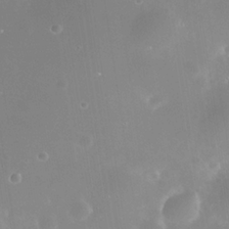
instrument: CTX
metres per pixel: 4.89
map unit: Nhe
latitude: -36.1983
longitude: -118.1389
